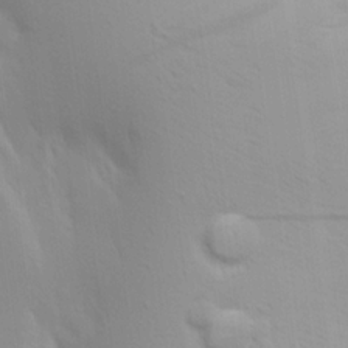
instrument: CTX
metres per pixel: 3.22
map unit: Aa
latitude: 18.1389
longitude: -142.2712
